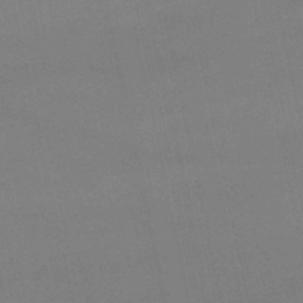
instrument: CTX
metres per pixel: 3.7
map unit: lHb
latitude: -45.5588
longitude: 58.4628
